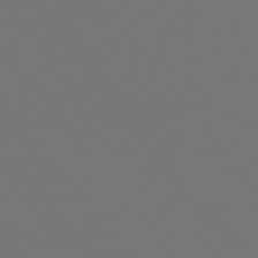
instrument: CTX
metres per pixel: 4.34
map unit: Hpe
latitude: 75.4426
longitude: -124.1200
